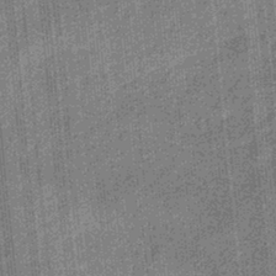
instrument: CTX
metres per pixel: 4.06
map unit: eHb
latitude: -32.0094
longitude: 73.6722
